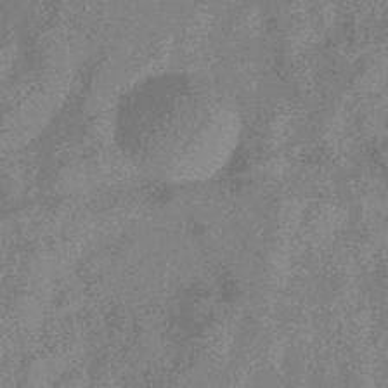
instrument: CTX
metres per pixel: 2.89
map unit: eHb
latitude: -32.7652
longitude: 75.2376
